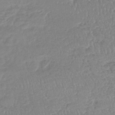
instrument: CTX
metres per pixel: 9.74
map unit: lHb
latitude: -40.4629
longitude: 68.4440
